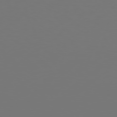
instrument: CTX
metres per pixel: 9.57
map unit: Hpe
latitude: 77.0836
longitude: -130.6869
